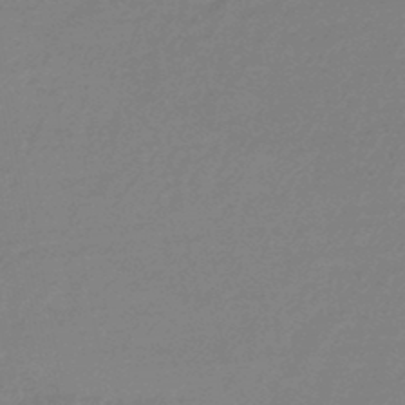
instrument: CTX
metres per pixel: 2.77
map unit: eHb
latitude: -45.8233
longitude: 86.7085
